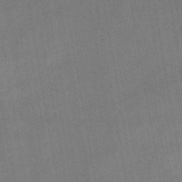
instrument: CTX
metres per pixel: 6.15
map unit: HNb
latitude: -45.4454
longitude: -37.5182
